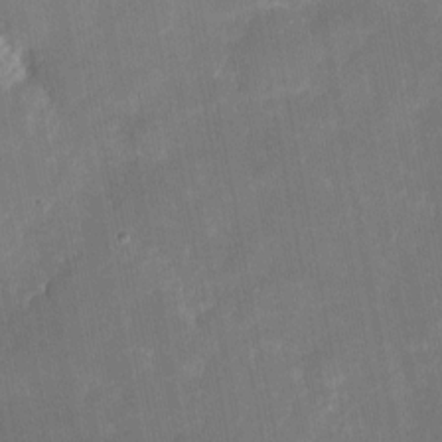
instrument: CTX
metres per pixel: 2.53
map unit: eHh
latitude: 5.4615
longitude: -69.8772
